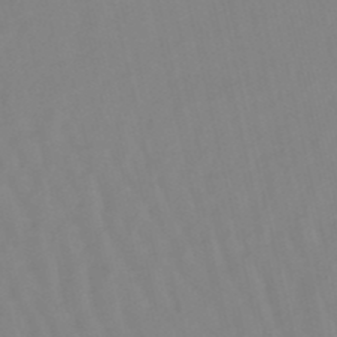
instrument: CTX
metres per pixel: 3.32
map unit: lHb
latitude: -48.6708
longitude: 76.0850
